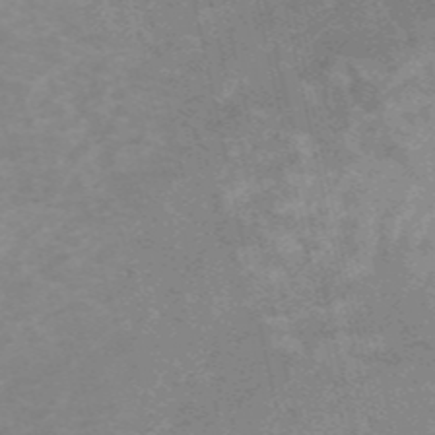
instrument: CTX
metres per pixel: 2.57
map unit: HNb
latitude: -54.5196
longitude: -42.9703
